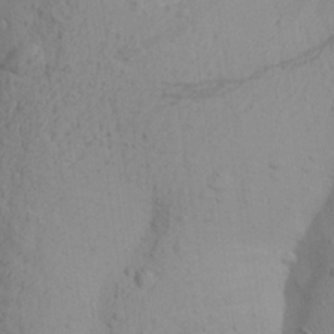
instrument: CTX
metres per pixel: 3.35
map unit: Aa
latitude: 28.5357
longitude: -132.2523
